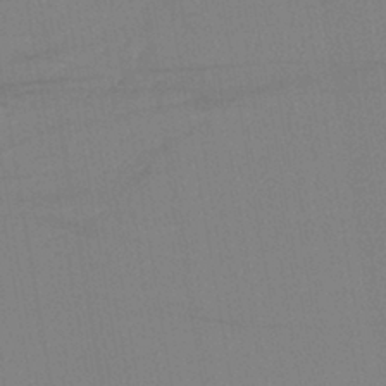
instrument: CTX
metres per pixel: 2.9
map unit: lHb
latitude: -41.6155
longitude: 68.0094
